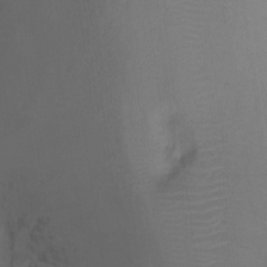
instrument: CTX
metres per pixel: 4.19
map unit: Ht
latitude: -11.0675
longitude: -27.8017
